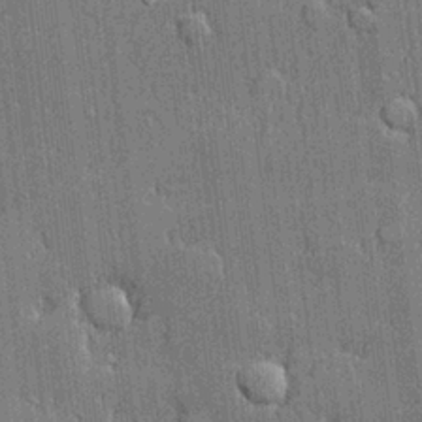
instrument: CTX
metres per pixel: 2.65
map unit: lHvf
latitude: 21.5560
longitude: 143.6343
